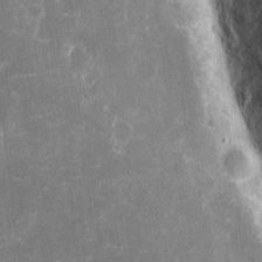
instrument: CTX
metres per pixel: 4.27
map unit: eHh
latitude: 5.5560
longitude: -67.7638
